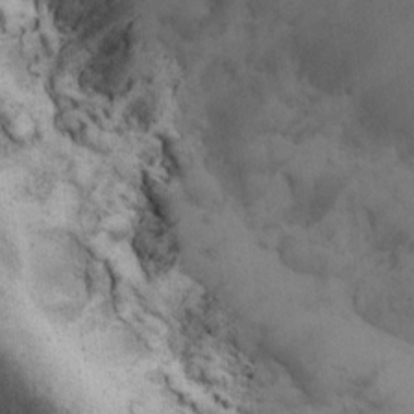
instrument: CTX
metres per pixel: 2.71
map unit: eHh
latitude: 17.0458
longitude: -63.0648
